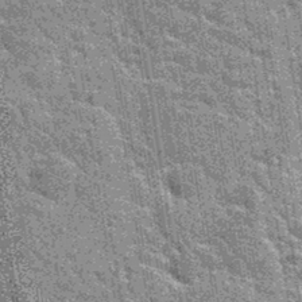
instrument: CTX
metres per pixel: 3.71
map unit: Hto
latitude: 34.8002
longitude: -52.0822
